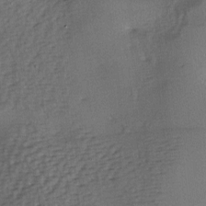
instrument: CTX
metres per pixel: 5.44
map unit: lAa
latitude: -7.2943
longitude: -125.1781
